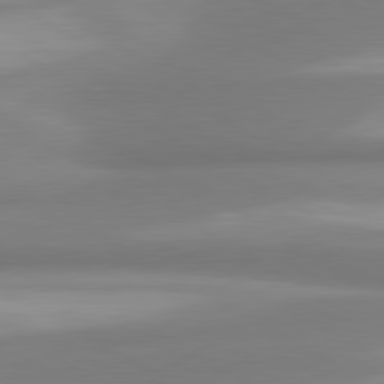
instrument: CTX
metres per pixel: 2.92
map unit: lApd
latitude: 80.5546
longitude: 174.6518
